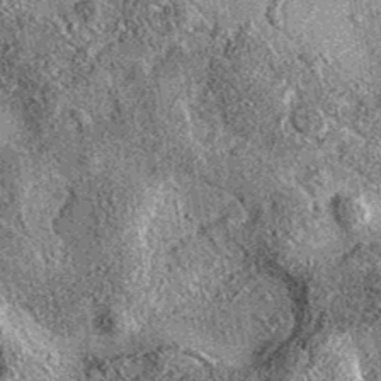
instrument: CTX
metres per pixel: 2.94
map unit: eAb
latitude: 36.3467
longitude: 111.0675
